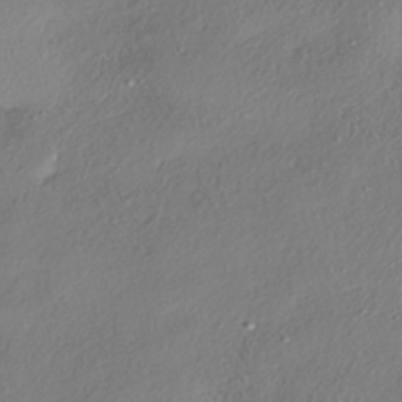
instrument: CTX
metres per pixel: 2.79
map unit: eHh
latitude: -41.4832
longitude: 121.5966
